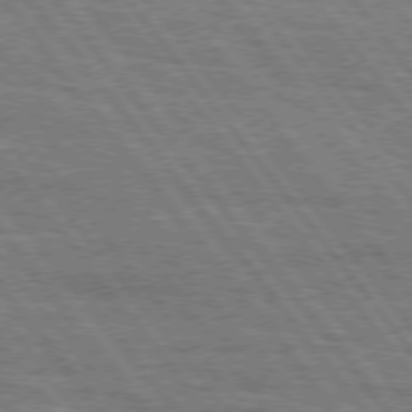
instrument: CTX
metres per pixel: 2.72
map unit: Hpe
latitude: 75.1592
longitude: -153.0459
